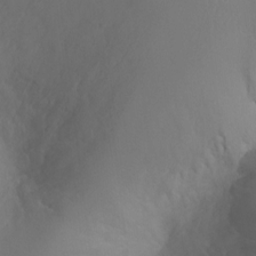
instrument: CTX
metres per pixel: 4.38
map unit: Ht
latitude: -1.7667
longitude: -17.5938
